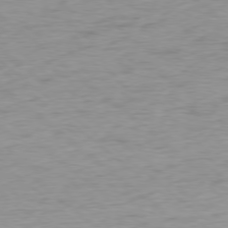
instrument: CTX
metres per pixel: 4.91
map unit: Ap
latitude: -78.2361
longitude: -78.1200
